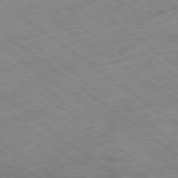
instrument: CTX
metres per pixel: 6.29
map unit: Hpe
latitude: -78.4062
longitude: -21.6694
